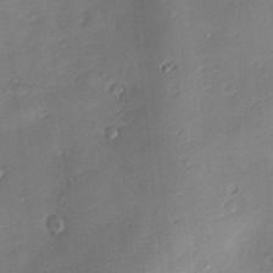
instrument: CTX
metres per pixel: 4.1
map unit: Nve
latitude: -7.2565
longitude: 174.5951
